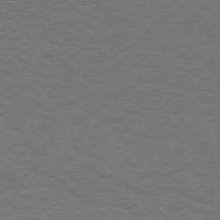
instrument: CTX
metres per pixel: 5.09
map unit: Hpe
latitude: 74.9136
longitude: -132.1389
